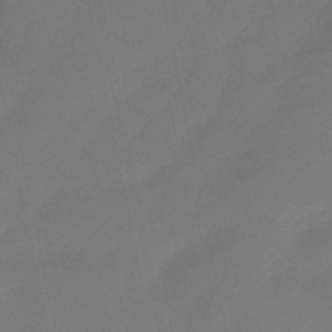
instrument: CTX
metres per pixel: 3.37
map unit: eHb
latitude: -45.8989
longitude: 87.7856
